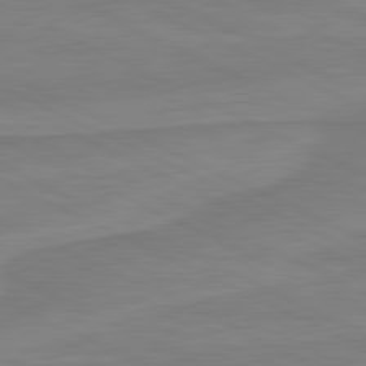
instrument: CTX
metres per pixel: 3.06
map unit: lApd
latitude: 81.1970
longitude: 170.1795
